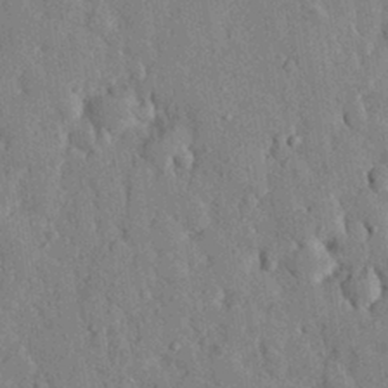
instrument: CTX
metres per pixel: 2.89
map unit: eHh
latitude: 29.0458
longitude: -77.5560
